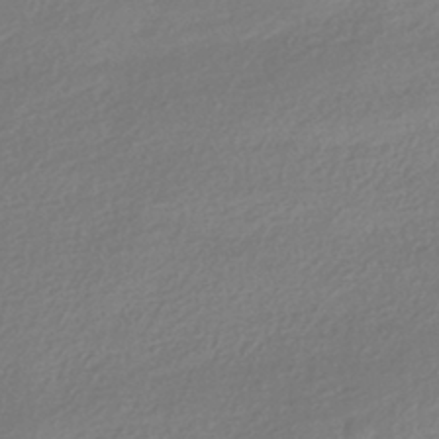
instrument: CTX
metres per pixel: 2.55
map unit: HNhu
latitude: -41.3509
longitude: 94.8974
